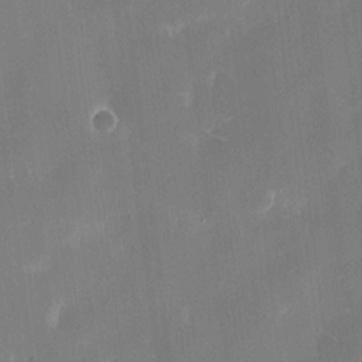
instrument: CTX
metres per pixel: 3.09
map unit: eHh
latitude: 10.2523
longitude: -69.1592
